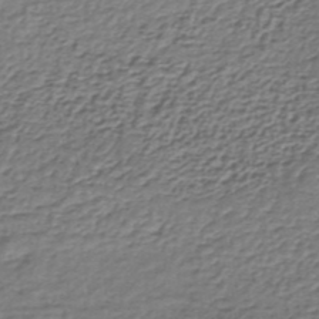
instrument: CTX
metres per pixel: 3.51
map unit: lHb
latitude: -36.7841
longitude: 59.0864
